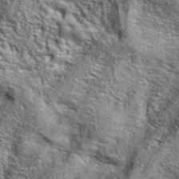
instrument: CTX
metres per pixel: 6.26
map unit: eAb
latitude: 36.2144
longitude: 107.6155
